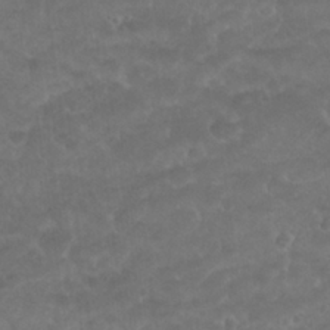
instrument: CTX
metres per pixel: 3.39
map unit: Nhu
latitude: 26.8569
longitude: -52.8758
